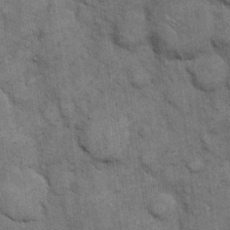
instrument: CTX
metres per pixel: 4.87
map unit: eHh
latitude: 14.6869
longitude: -65.4237
